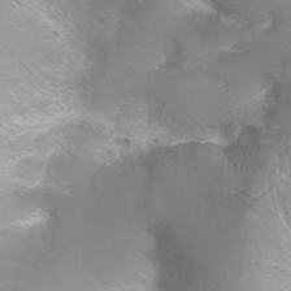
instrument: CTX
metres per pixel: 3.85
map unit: Ht
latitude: -6.7085
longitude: -32.8191
